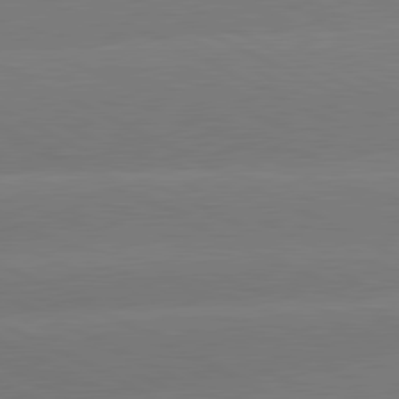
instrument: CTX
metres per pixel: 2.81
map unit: lApd
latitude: 81.0269
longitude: -154.2522
